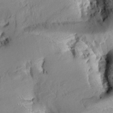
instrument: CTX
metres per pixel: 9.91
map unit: Aa
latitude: 9.3671
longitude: -142.5924
